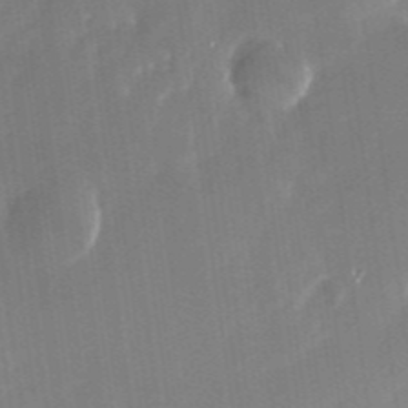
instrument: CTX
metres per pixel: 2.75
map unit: Nhu
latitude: -29.0298
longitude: -69.6127
